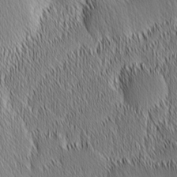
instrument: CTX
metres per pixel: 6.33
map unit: Nhu
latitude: -6.6896
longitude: -151.9339
